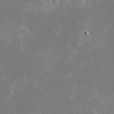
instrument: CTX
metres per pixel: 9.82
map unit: eHh
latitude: -1.6911
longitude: -84.2712
